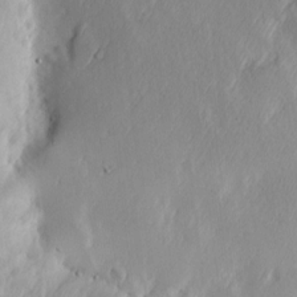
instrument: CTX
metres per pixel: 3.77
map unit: Hve
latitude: 12.8191
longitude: -91.3482
